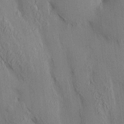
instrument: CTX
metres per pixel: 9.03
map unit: HNhu
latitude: 14.0255
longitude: 12.0661
